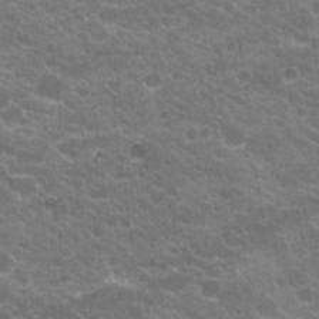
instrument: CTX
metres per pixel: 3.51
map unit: Hto
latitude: 20.0255
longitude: -35.8205
